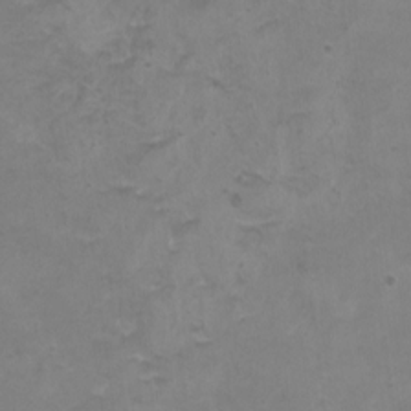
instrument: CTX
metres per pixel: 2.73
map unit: HNhu
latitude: 3.7638
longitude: -1.9717
